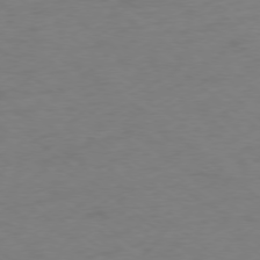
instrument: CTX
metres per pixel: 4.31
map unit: Ap
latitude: -77.7856
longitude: -76.1389
